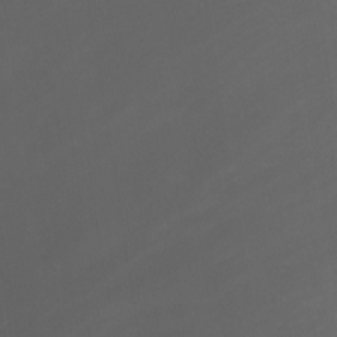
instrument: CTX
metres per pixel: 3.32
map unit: Nhu
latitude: -7.8611
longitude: -83.9150
